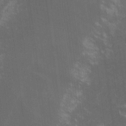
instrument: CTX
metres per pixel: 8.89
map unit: lHvf
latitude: -14.5007
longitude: -103.0647
